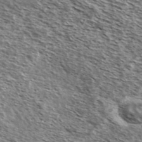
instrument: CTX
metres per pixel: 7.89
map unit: Ave
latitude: 38.5168
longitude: -108.8758
